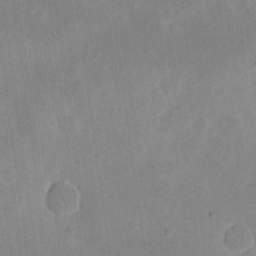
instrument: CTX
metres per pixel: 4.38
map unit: eHh
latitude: 19.4237
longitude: -70.6868
